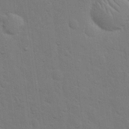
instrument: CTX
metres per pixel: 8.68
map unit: eHh
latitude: 19.5938
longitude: -62.4412
